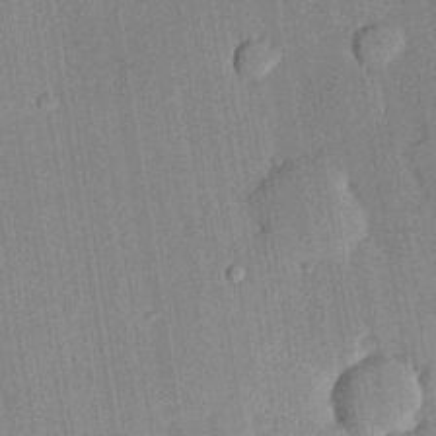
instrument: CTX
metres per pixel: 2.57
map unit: lHvf
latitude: 20.5168
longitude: 144.8219
